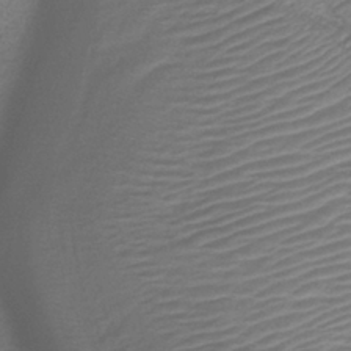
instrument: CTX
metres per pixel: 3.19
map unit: HNb
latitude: -34.5007
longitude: 53.4832
